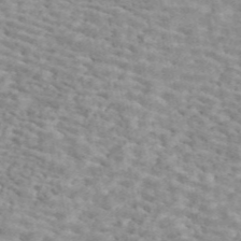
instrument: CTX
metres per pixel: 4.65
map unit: ANa
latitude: 45.3859
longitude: 30.2172
